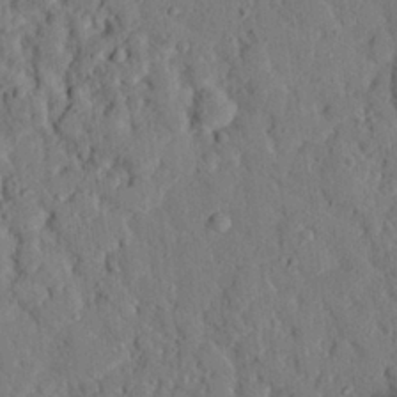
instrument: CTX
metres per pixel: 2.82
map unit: eHh
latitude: 25.7071
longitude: -78.7624
